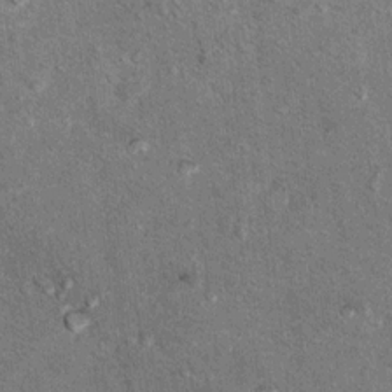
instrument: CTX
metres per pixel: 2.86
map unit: Hto
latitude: 11.1970
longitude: -37.4048
